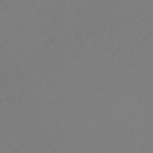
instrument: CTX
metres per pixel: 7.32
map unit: lHb
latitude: -44.3117
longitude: 70.9731
